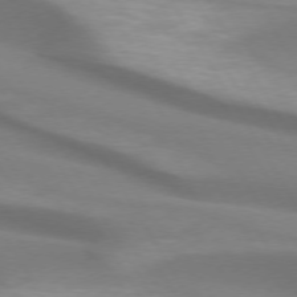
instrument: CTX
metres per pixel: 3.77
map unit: lApd
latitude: 73.8395
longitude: -49.8772
